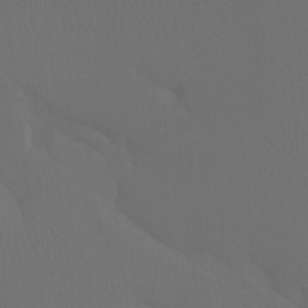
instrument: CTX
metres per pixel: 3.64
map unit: Htu
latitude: -13.8045
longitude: -47.6127
